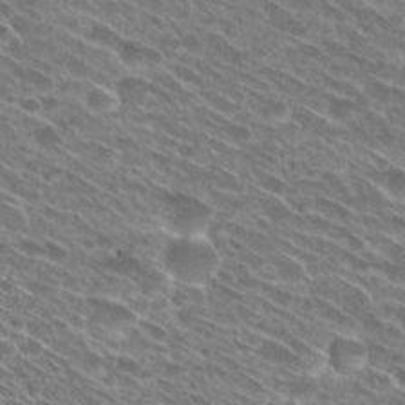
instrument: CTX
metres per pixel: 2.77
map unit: Hto
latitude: 28.8569
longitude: -45.1025
